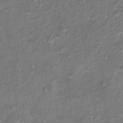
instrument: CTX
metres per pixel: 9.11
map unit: Hto
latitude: 15.8962
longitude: -40.1388
